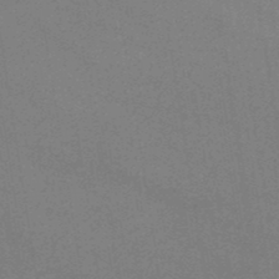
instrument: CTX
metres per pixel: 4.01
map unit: HNb
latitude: -48.8408
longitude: 60.4440
